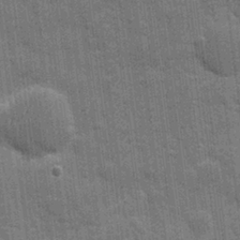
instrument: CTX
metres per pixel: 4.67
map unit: eHh
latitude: 7.9150
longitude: -74.6302
